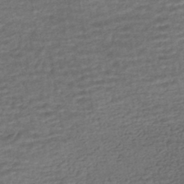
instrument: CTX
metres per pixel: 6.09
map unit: HNhu
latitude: -45.6533
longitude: 102.6519
